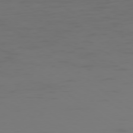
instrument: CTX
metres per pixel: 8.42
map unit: Ap
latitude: -78.5195
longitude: -79.6316
